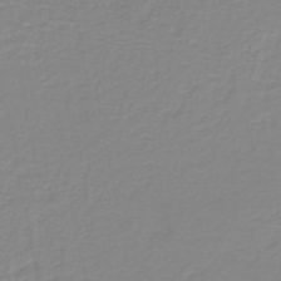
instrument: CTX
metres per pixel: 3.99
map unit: lHb
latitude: -44.3117
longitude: 54.8030
